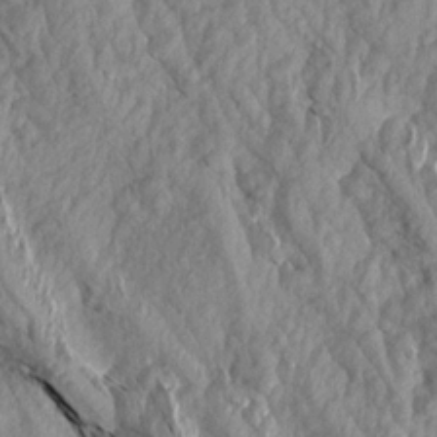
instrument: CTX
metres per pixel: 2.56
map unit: Aa
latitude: 16.5357
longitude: -145.4615
